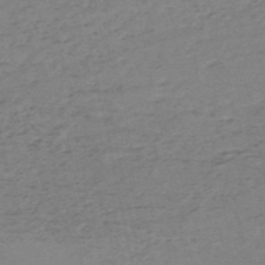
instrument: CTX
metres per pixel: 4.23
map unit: HNb
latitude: -54.5763
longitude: -43.8583
